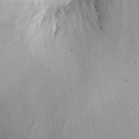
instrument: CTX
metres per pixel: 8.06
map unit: Aa
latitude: 12.8191
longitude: -141.7638
